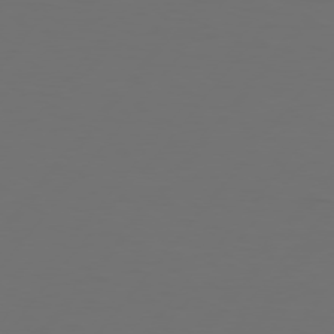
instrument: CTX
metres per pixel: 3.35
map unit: Hpe
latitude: 75.2348
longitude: -129.3104
